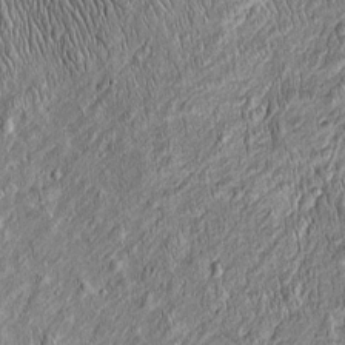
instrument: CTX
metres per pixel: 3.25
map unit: Htu
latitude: -4.4062
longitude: 157.4832
